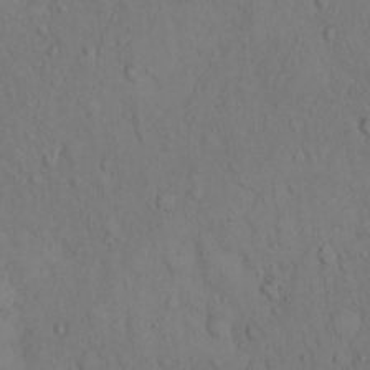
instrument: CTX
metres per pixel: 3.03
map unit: Hto
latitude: 13.2726
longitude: -61.4993
